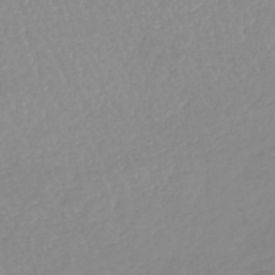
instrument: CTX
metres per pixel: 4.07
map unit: lHb
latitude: -40.5574
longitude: 68.3117
